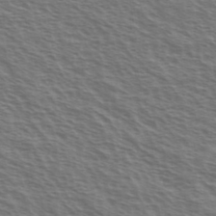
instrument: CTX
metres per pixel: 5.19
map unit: Ave
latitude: 37.9150
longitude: -111.2348
